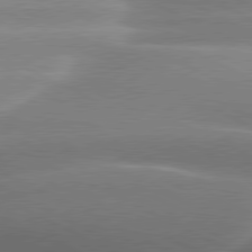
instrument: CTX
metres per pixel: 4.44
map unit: lApd
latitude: 80.3845
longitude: -136.9136
